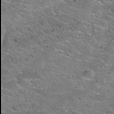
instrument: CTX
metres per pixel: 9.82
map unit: Hto
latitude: 25.0836
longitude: -49.9906
